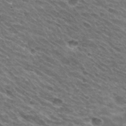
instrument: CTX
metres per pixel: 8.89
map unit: Hto
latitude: 30.5735
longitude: -42.9136
